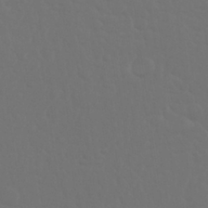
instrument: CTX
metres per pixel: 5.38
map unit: Nhu
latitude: 25.7260
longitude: -57.0458
